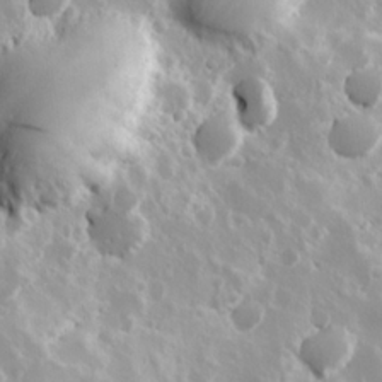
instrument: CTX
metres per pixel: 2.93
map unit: Hve
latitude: 24.3467
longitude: 146.0283
